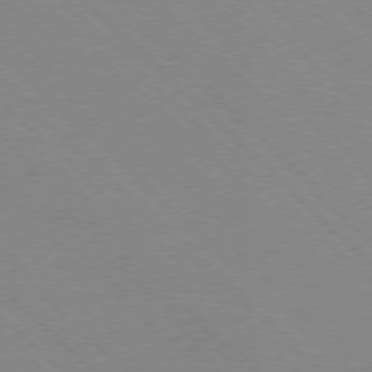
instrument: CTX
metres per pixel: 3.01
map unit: Ap
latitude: -77.6344
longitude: -66.4979
